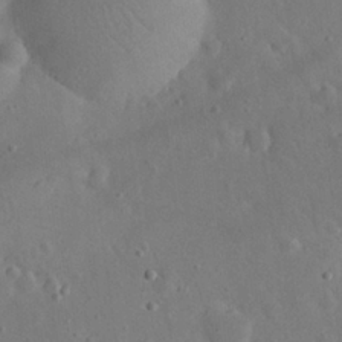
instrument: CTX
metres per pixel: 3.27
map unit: eHh
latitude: 25.4993
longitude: -67.6505
